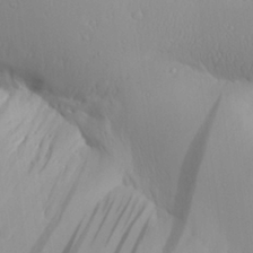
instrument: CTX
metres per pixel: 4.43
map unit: Aa
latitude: 26.2901
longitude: -136.1011
